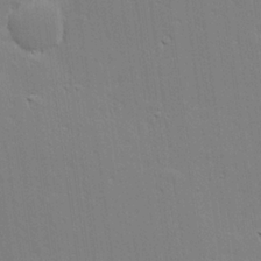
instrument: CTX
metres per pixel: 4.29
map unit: Hve
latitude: 25.1403
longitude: -93.8016
